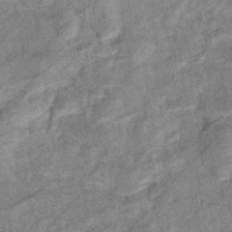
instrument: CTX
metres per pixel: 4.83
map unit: eHb
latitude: -38.3495
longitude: 77.4643
